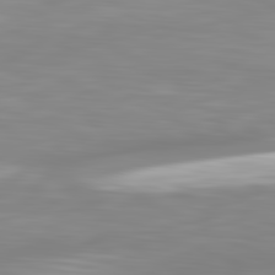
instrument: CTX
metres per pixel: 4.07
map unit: lApd
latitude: 83.1025
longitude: -135.7638
